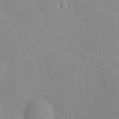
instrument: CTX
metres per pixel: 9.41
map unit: eHh
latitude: 4.3278
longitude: -68.1767
